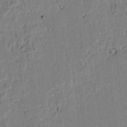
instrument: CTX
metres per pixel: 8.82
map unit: lAvf
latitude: 5.9339
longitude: 168.8408
